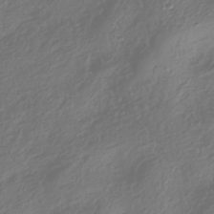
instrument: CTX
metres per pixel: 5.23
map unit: HNhu
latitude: -42.1605
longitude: 106.3873
